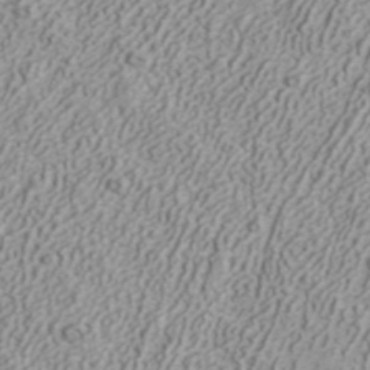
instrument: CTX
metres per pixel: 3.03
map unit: ANa
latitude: 41.6127
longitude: 30.7085
